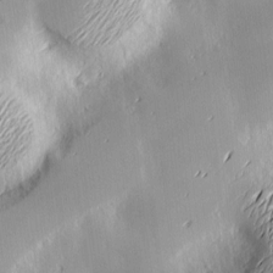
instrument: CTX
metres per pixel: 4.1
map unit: Nve
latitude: -9.2565
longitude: 173.5021
